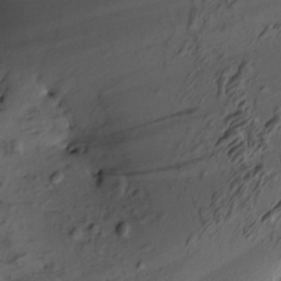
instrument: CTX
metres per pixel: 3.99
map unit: eHh
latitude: -0.9164
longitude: 15.5588
